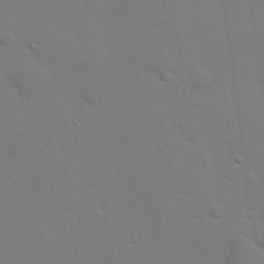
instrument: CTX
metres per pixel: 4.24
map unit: eHh
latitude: 26.4223
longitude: -81.8772
